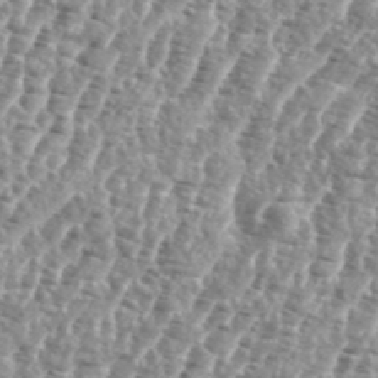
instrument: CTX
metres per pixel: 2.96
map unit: eHh
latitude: 35.2159
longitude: -135.5749
